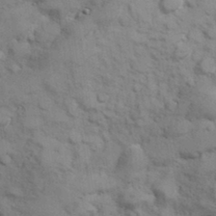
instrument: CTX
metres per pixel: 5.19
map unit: Hve
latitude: 32.5168
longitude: 151.2187
